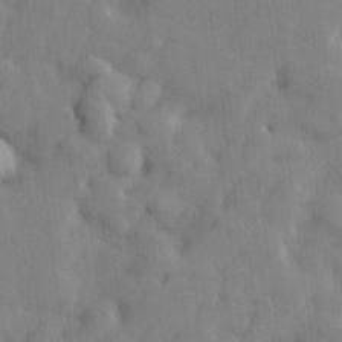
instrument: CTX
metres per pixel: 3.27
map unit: lHvf
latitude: 24.3089
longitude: 143.2564
